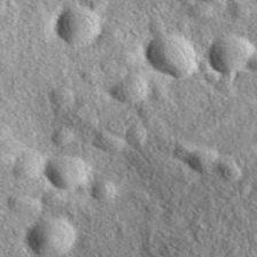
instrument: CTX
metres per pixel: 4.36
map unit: eAb
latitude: 37.9906
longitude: 109.5777
